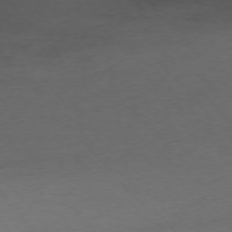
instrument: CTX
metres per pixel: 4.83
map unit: Ap
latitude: -75.7478
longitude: -65.8583
